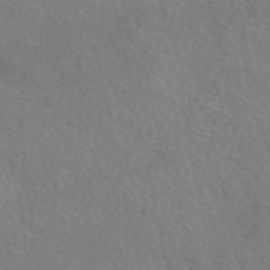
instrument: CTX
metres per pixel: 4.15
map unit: eAb
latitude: 50.6679
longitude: 117.0108
